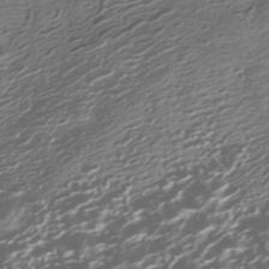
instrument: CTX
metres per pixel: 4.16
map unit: HNhu
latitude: -41.8233
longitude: 99.0864
